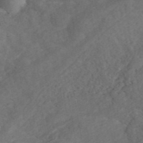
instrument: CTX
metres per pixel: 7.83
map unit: ANa
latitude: 44.8191
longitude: 39.1620
